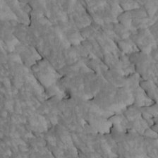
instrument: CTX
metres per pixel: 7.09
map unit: Htu
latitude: 1.4804
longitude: 144.4440
